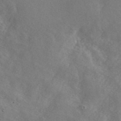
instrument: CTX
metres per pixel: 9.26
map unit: ANa
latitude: 42.1578
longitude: 50.9919
